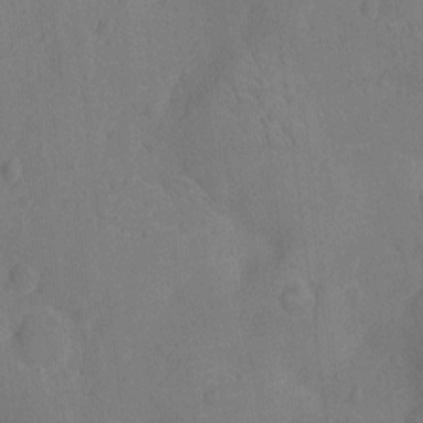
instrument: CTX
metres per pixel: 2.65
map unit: Ht
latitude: -12.1606
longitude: -24.4601
